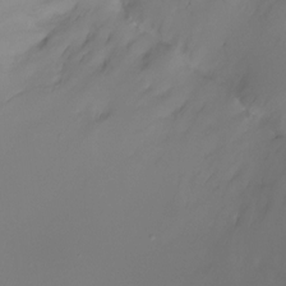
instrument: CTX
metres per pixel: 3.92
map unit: Ht
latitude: -7.4076
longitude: -29.8205
